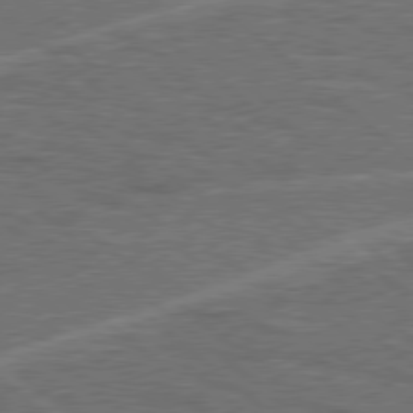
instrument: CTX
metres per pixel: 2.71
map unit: Hpe
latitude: 78.2523
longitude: -158.1200
